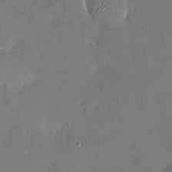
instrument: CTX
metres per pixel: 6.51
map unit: HNhu
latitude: 7.3860
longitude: 3.1053
